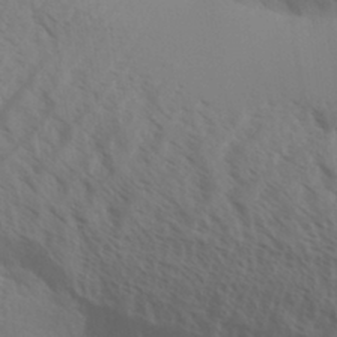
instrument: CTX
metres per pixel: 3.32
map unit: Aa
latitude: 32.1767
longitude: -140.4412
